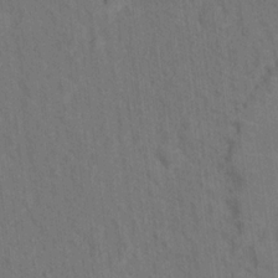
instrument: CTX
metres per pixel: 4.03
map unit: Hto
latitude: 15.0837
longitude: -36.1767
